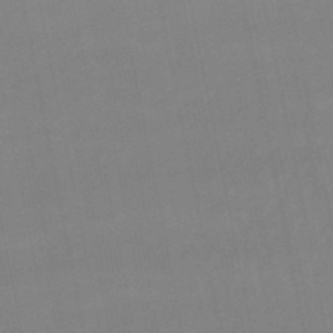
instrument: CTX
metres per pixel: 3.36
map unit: eHb
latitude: -49.8045
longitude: 68.0283
